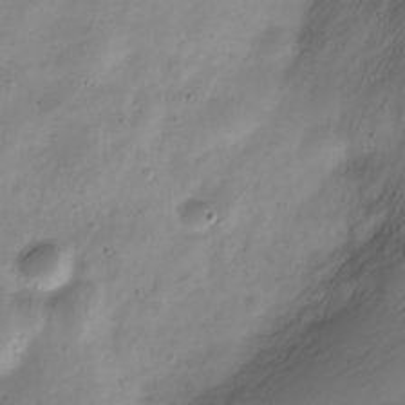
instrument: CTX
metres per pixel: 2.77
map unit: Nve
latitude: -23.4455
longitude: 106.1606
